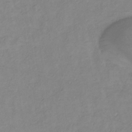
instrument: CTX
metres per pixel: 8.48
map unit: lHb
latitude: -34.7841
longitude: 72.2550
